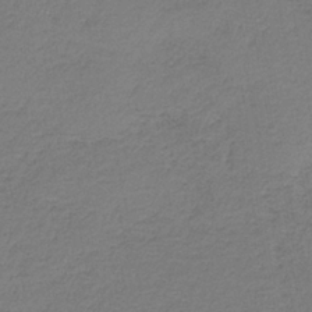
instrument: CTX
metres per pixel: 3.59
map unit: HNb
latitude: -35.2754
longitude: 52.7274
